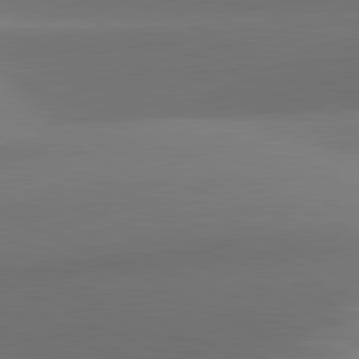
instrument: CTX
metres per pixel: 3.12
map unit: lApd
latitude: 81.3859
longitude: 132.0850
